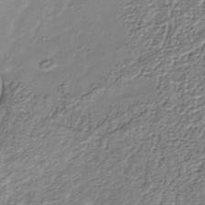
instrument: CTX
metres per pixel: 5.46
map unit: Nhu
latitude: -38.9542
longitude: -86.1389
